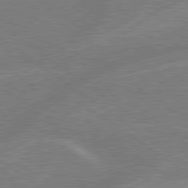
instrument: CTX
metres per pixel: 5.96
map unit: lApd
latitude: 79.2915
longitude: -144.9891
